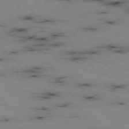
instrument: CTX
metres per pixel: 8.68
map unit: Hpe
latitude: -75.7478
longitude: -22.8002
